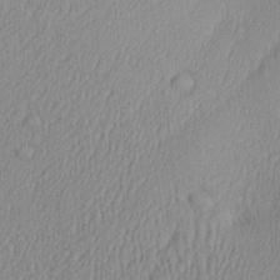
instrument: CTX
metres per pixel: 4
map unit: Aa
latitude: 28.1011
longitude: -137.1215
